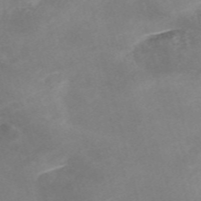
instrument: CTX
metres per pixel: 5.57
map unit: Nve
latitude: -58.0094
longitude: 59.1242
